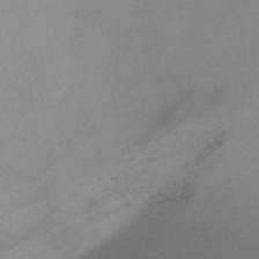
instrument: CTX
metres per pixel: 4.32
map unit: HNb
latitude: -47.0675
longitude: -46.2523
